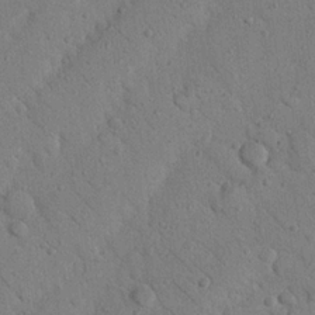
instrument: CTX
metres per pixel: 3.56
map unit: Nhu
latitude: 22.1956
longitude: -75.7261
